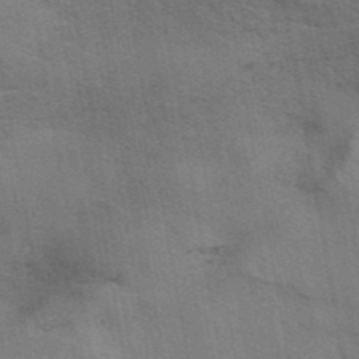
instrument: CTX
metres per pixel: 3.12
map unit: eAb
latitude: 42.9892
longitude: 107.6344
